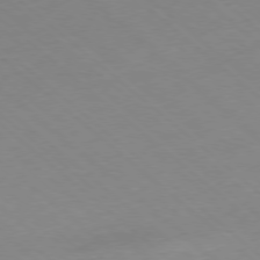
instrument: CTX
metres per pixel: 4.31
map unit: Hpe
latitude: -78.3873
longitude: 14.1984
